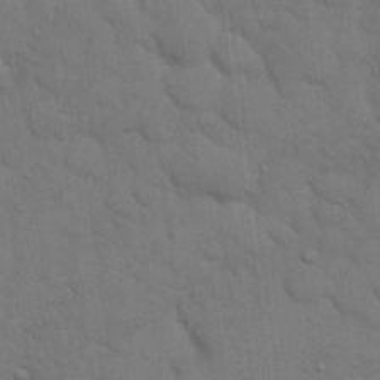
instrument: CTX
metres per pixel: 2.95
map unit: eHh
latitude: 18.7624
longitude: -61.9717
